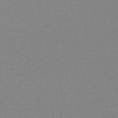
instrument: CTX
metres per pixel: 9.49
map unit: lHb
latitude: -44.6896
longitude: 61.2754
